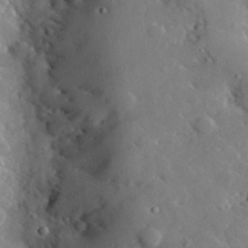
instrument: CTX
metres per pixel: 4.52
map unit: lHvf
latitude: 32.7813
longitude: -84.8380
